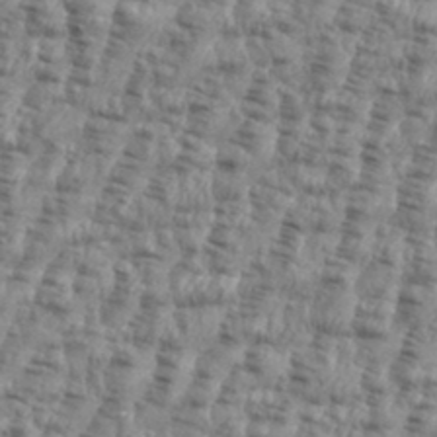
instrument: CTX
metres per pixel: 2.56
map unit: eHh
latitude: 35.7071
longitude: -136.4601
